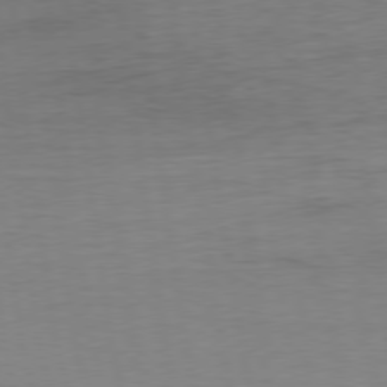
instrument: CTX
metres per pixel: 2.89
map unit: Ap
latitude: -76.9731
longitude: -72.6680
